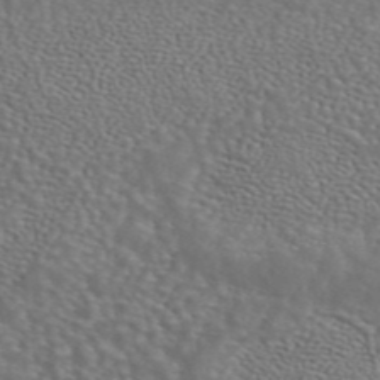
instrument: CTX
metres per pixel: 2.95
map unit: ANa
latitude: 44.8758
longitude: 28.6330
